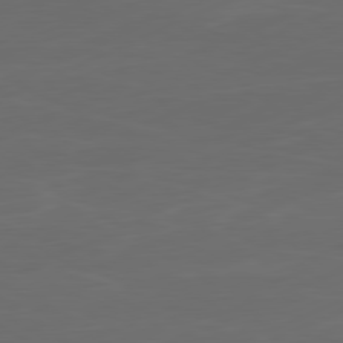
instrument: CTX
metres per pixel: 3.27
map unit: Ap
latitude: -81.4455
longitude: -85.6127
